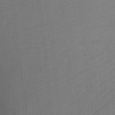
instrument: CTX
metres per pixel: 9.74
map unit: Ht
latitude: -3.9178
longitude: -27.1970
